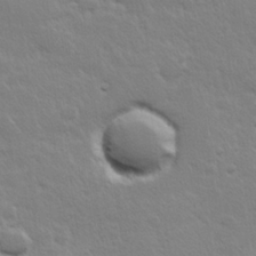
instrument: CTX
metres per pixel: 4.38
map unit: Hve
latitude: 24.0633
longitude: 144.6708
